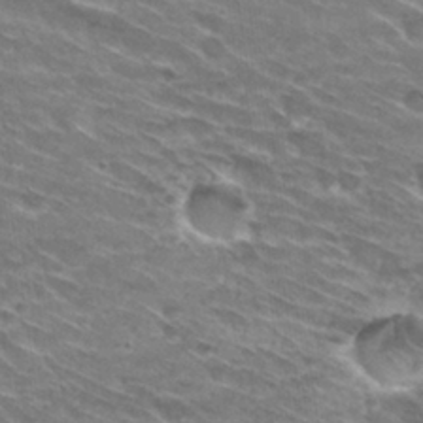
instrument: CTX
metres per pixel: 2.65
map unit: Hto
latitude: 29.8583
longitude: -42.8758
